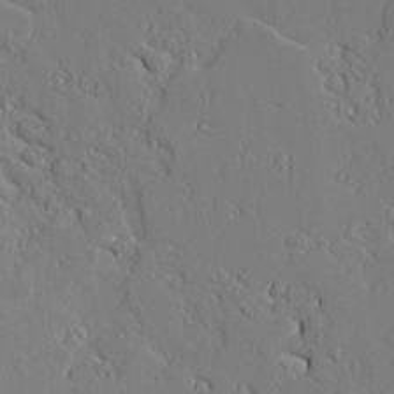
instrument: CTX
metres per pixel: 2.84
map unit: Aa
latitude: 10.2334
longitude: -129.4804
